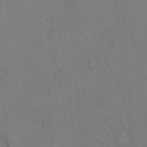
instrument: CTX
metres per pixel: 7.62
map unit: Ht
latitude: -4.1228
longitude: -14.0633
